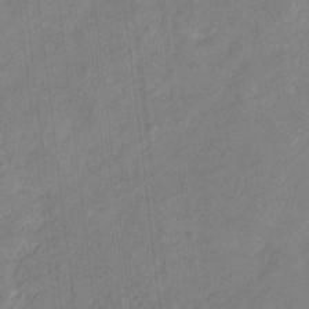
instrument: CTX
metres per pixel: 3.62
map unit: eHb
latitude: -30.0094
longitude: 65.8612
